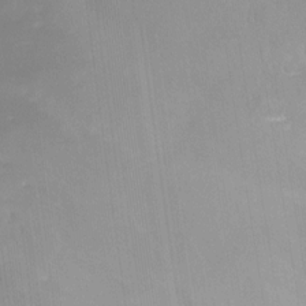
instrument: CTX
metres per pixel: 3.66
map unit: Htu
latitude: -15.5966
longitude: -46.2901
